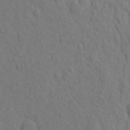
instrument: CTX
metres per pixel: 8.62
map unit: eHh
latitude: -2.4440
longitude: 18.7652
